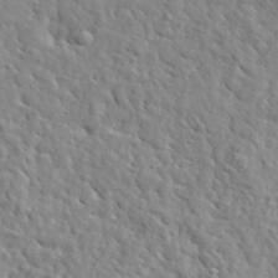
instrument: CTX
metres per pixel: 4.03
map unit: lHvf
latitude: 36.0255
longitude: -86.2900
